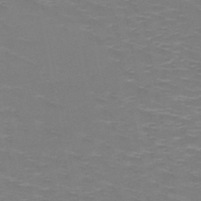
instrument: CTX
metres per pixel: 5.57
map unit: HNb
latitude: -48.6330
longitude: -47.1215
